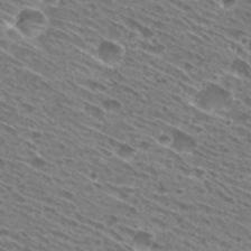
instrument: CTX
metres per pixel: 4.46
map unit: Hto
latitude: 28.5357
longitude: -44.8380
